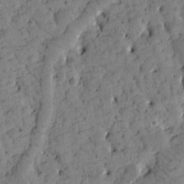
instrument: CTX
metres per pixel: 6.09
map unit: Htu
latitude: -3.7666
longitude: 173.6911
